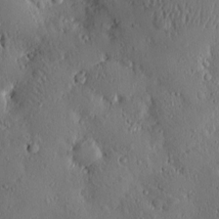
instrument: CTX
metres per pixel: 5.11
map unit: eHh
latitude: 0.3278
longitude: 18.4629
